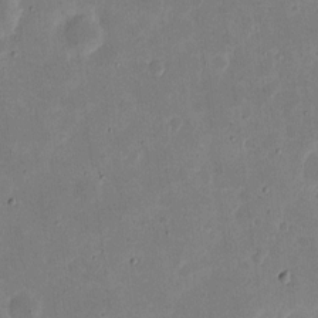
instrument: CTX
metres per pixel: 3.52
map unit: eHh
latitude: 5.4993
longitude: -71.5182
